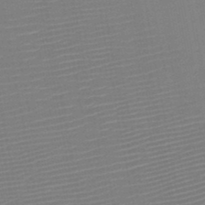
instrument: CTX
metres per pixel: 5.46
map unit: HNb
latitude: -46.6329
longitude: -44.8191
